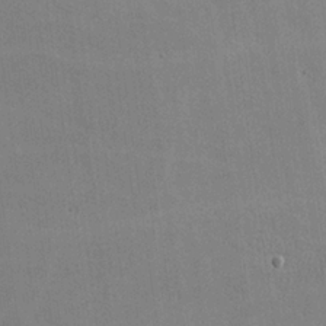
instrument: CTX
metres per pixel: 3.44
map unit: lHvf
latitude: -10.3684
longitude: -102.1011
